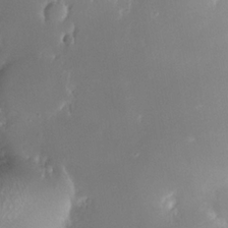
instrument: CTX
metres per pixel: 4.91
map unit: Nhe
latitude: -35.3699
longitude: -131.1970
